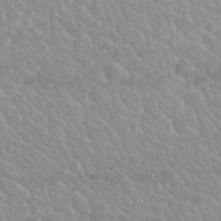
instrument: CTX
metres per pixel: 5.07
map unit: Nhu
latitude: 29.7827
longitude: -54.6868
